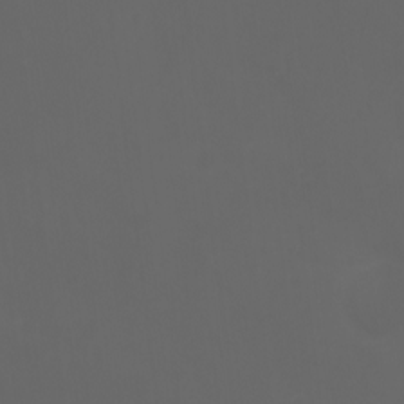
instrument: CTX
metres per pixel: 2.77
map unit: Ht
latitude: -3.8044
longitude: -60.4979
